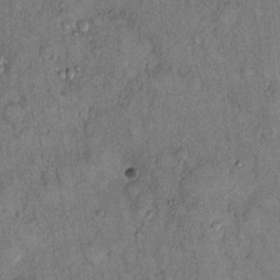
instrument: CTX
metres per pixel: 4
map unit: Hto
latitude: 12.1578
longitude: -58.7435
